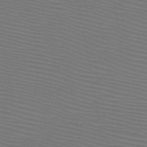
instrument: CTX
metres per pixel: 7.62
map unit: HNb
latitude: -47.7288
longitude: -42.5735
